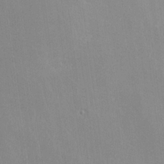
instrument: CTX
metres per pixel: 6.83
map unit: lHvf
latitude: -11.8422
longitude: -102.1766
